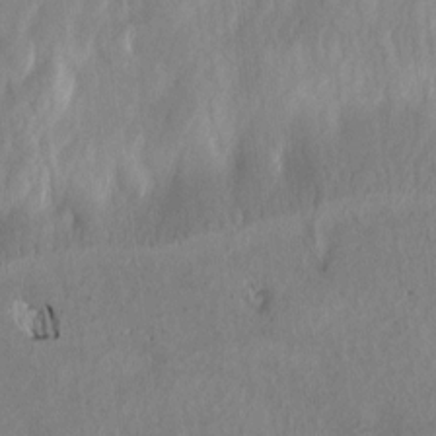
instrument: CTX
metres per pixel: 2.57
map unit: Htu
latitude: 2.3467
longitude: 149.3510
